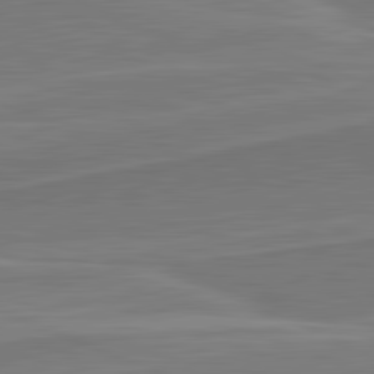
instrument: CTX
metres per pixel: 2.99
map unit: lApd
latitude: 82.2522
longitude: 141.1053
